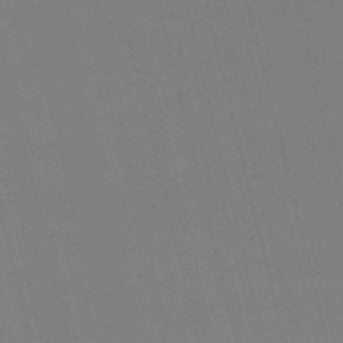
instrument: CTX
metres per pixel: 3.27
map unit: lHb
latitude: -47.4832
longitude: 60.7841
